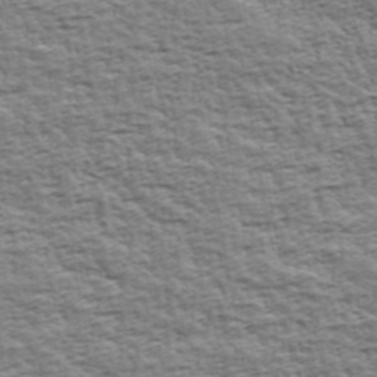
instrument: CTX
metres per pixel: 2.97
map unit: Ave
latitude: 43.2915
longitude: -112.4034
